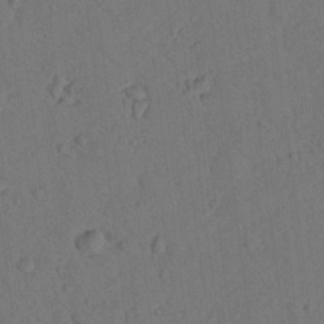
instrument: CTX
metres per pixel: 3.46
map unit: lHvf
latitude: 14.0822
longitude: 178.1983
